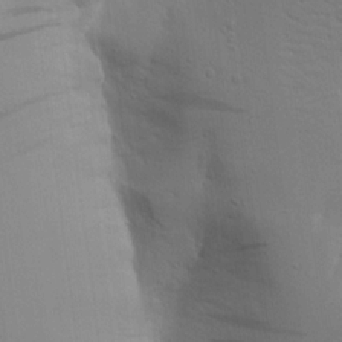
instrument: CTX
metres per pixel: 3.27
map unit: Aa
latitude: 15.5372
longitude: -147.2537
